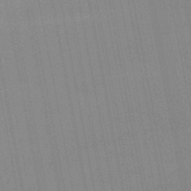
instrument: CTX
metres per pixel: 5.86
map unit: lHb
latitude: -48.0661
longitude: 66.9542
